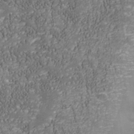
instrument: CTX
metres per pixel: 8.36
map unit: Nhu
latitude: -38.9920
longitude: -83.3670
